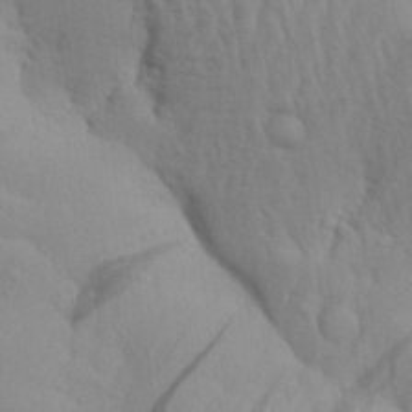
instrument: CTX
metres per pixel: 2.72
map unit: Aa
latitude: 29.1970
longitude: -132.6491
